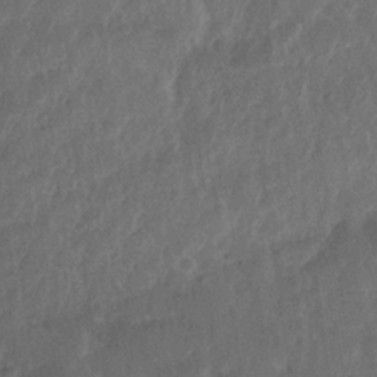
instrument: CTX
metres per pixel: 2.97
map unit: Nhe
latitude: -36.6707
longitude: -176.5545
